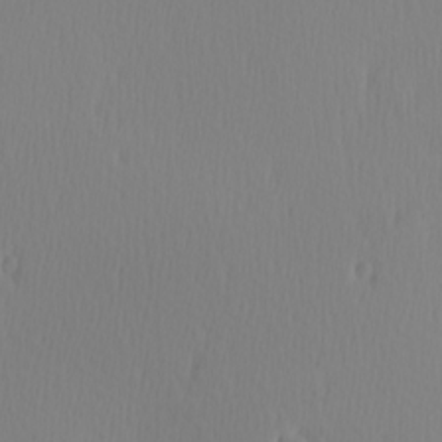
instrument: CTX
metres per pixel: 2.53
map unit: Hve
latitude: 13.0081
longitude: -91.0836
